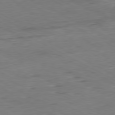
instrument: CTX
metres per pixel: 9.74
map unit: Ap
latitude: -80.6897
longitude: -83.2914
